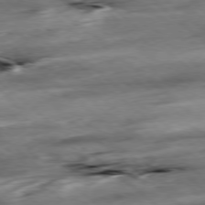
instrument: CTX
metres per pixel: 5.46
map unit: Hpe
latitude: -78.6707
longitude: -15.5372
